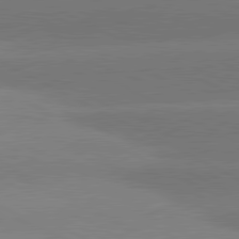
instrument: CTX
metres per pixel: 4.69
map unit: lApd
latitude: 81.0647
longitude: -150.6679
